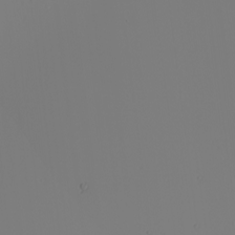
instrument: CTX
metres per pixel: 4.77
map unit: Nhu
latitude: -6.1983
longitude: -96.1200
